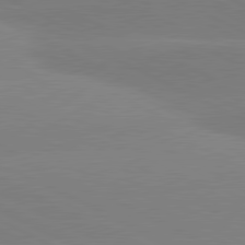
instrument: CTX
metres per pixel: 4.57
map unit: lApd
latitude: 80.9514
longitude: -154.6112
